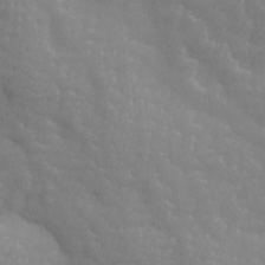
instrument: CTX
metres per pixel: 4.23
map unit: Ave
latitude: 13.7450
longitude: -105.3671
